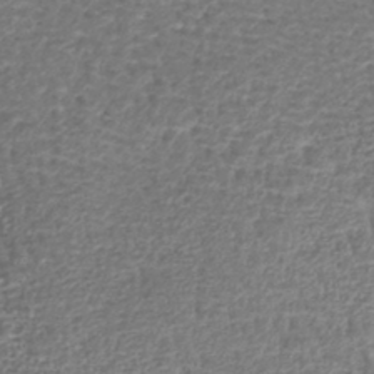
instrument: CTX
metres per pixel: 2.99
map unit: lHb
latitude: -43.8989
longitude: 76.5574
